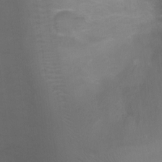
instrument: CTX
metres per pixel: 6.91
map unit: Ht
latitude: -5.2187
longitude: -28.3278
